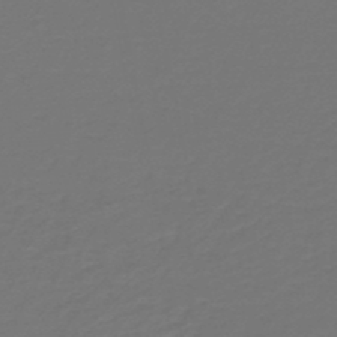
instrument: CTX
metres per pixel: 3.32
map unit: HNb
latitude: -47.5021
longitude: 53.7099
